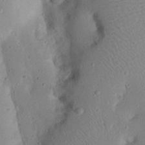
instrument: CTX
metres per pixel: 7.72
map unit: Nhu
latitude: 23.1403
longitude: -72.8947
